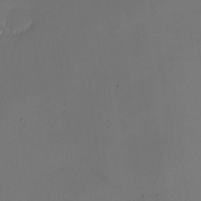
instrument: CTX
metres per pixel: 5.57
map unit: eHh
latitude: -2.0283
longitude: -74.1200
